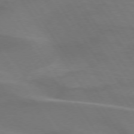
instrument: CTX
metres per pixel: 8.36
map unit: lApd
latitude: 74.2334
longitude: -61.5749
